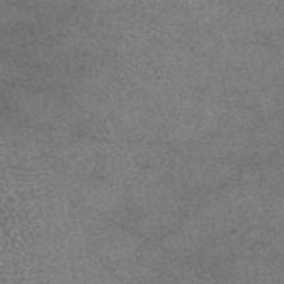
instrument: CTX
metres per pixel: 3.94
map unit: eAb
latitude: 44.6112
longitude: 108.3873
